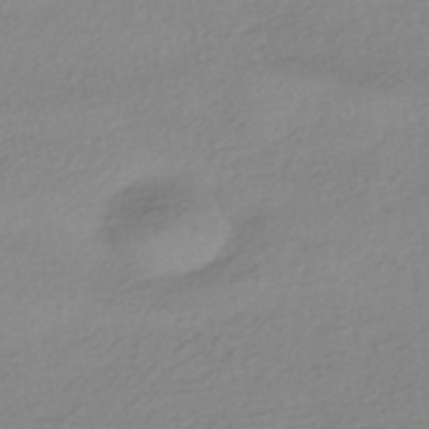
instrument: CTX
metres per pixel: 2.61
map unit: HNhu
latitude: -43.5021
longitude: 96.1228
